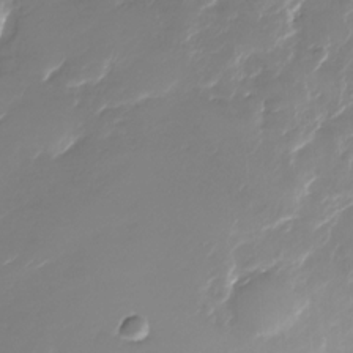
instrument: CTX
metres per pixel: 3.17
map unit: Nhu
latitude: -28.6141
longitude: -72.5357
